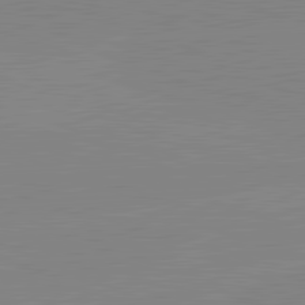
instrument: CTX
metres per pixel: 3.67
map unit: lApd
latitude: 81.8394
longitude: -157.2914
